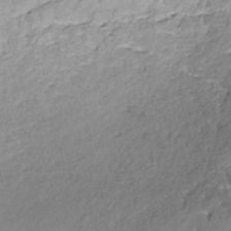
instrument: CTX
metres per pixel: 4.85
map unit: ANa
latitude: -36.4440
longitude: 94.9919
